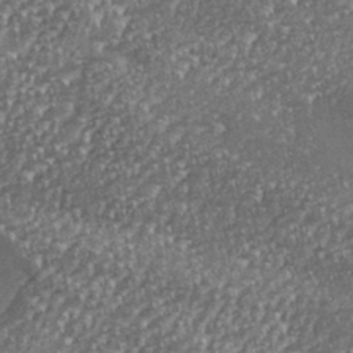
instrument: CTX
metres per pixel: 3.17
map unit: eHh
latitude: 35.9150
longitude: -132.8569
